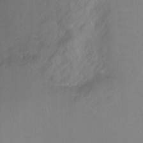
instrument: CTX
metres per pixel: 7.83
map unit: Ht
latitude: -8.0661
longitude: -37.2537
